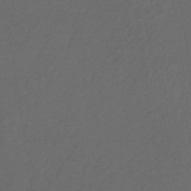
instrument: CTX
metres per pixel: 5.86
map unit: eHb
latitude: -32.0094
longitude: 72.1039
